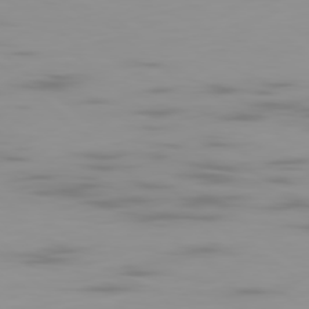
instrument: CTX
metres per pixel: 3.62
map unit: Ap
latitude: -79.7288
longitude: -69.4616
